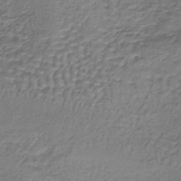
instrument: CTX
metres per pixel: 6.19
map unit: lHb
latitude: -37.1809
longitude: 61.2187
